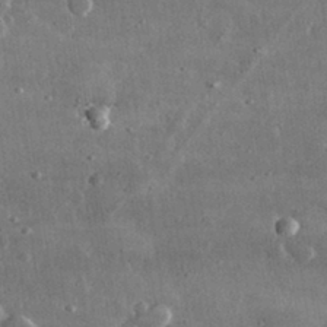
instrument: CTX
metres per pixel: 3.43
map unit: lHvf
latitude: 32.2523
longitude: -90.2145
